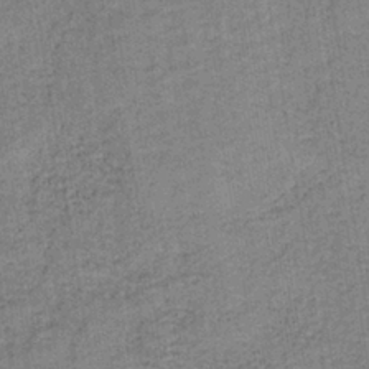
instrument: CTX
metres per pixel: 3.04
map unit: HNb
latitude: -38.9164
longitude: 50.1795
